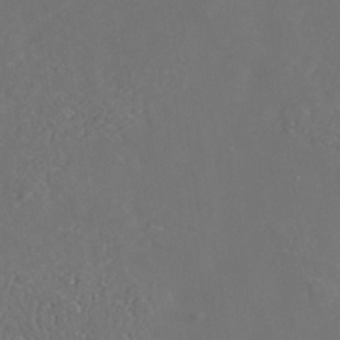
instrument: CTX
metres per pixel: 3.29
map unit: Nhe
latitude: -36.9541
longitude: -91.0836
